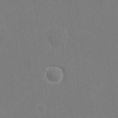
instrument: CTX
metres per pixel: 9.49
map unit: eHh
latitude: 19.9339
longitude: -69.3671
